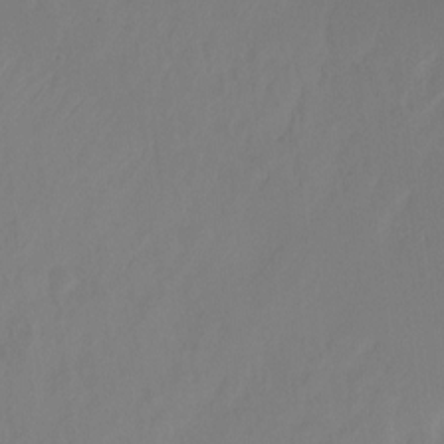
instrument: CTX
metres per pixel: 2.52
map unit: Ht
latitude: -15.4644
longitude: -42.7057
